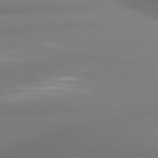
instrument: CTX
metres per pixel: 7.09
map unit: lApd
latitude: 80.6301
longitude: -164.9514
